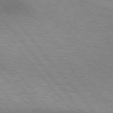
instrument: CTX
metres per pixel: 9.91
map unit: lApd
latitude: 76.0444
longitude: -61.5560
